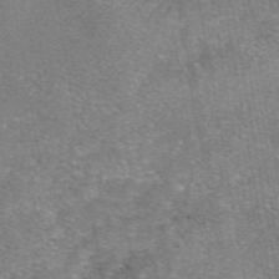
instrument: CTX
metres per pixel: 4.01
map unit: eAb
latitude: 46.8569
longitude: 102.6330
